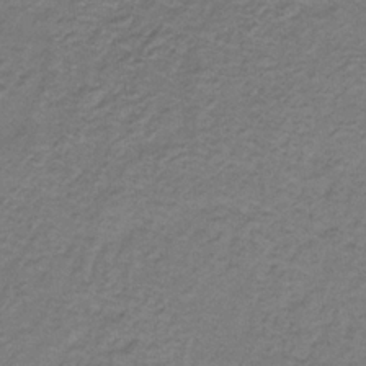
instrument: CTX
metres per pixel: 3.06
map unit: HNb
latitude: -32.7275
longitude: 58.2361
